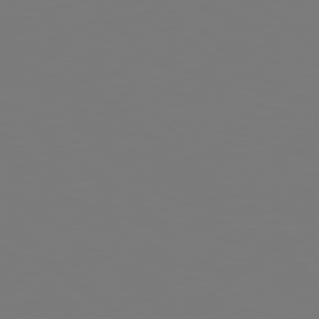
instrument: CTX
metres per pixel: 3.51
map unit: Hpe
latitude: 78.7247
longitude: -174.4790
